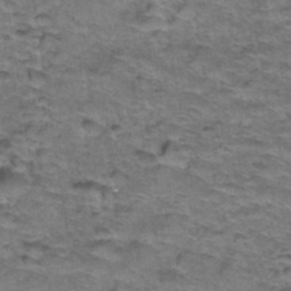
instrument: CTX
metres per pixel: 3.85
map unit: Hto
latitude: 38.3845
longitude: -43.5560
